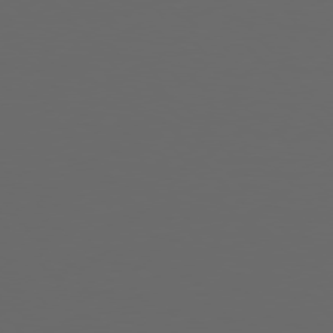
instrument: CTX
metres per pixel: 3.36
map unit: Hpe
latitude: 76.9702
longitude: -166.2144
